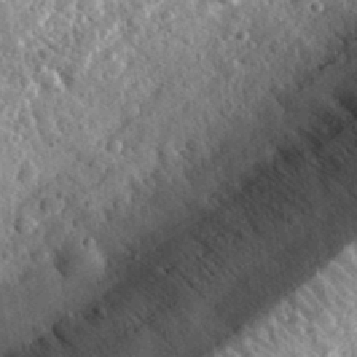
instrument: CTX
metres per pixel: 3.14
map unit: eHh
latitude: 34.4979
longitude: -79.7261
